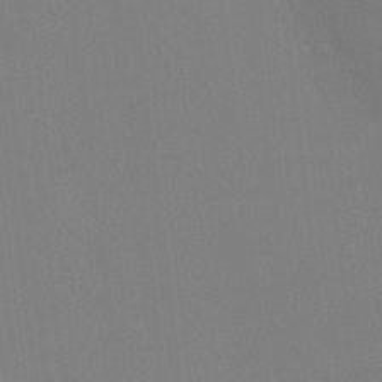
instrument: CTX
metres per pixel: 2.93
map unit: Ht
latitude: -3.1998
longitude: -19.8772
